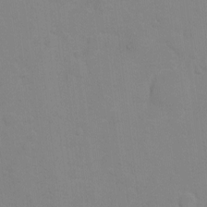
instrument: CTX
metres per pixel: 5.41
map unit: Ht
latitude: 2.4223
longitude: -23.0836
